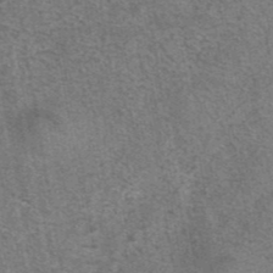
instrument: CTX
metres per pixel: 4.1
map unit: eAb
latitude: 42.2334
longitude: 105.5210
